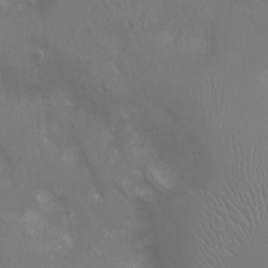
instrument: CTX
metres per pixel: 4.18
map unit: Ht
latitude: -4.3117
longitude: -17.9339
